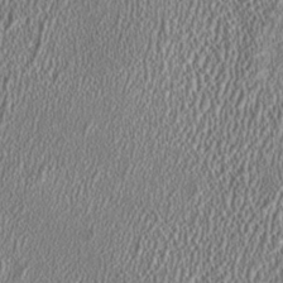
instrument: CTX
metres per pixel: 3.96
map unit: HNhu
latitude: 0.2333
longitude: 0.5952
